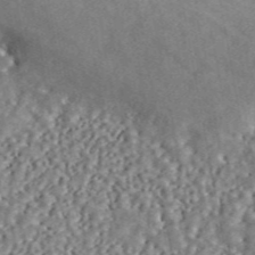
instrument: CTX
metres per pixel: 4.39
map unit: ANa
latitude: 46.2712
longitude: 50.5385
